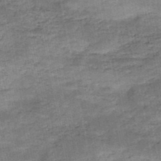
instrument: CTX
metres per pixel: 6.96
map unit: HNb
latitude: -47.9556
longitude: -38.3467
